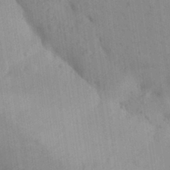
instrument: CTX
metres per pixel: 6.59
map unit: Aa
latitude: 31.5560
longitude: -146.6869
